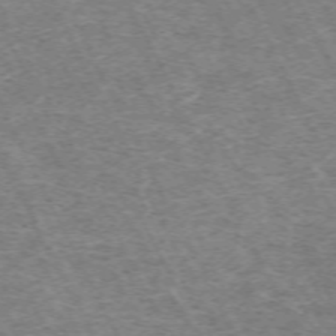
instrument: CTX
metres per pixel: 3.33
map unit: Hpe
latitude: -70.9164
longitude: 11.8045
